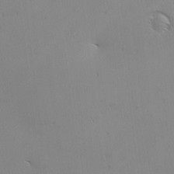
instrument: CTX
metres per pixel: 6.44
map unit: lAa
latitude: -10.9731
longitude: -125.4048
